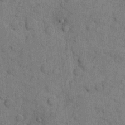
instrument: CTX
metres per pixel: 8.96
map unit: eHh
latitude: 9.6127
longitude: -66.2144
